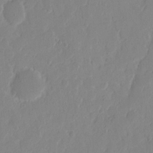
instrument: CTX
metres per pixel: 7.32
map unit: eHh
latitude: 10.2712
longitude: -67.8394
